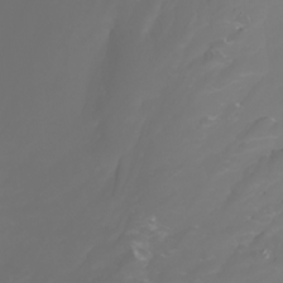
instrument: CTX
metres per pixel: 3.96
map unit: Ht
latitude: -3.1620
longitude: -61.5938
